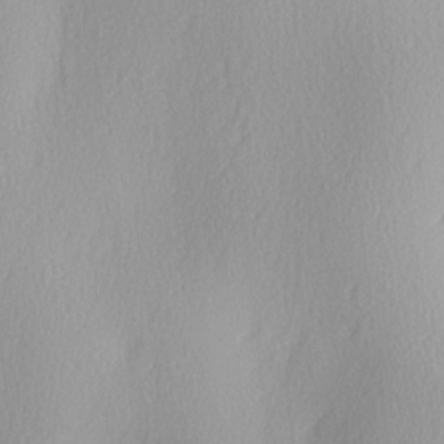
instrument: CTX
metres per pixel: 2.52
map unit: Ave
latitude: 2.8191
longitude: -111.5938
